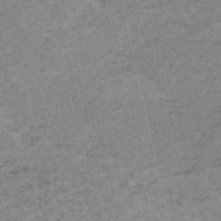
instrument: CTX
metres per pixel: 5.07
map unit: HNb
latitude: -54.5385
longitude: -42.7624
